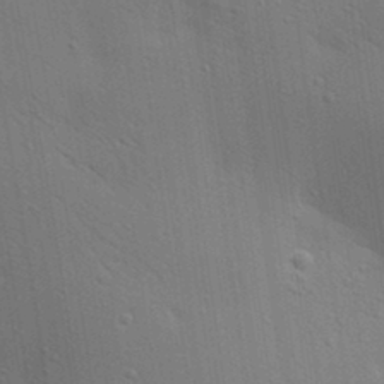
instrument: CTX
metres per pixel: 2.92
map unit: lAa
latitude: 20.4223
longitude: -138.9325
